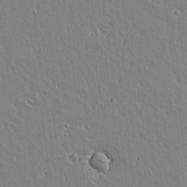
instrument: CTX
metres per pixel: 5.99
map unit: lAvf
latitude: 15.1026
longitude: -125.9528
